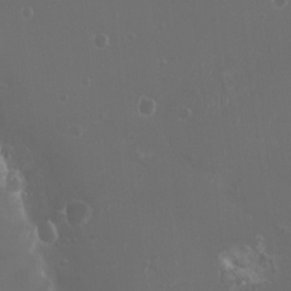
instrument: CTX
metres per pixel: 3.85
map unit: HNhu
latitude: -1.4833
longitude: 1.1809
